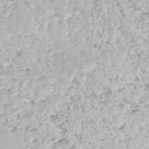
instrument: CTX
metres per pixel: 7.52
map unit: HNhu
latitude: -46.9919
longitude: 103.2187
